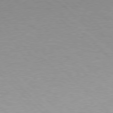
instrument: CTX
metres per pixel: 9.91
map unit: Hpe
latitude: 77.4615
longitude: -156.7435
